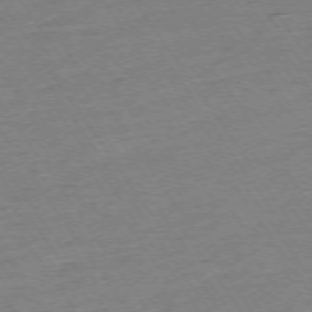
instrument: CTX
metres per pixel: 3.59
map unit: Ap
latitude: -74.1606
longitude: -83.2725
